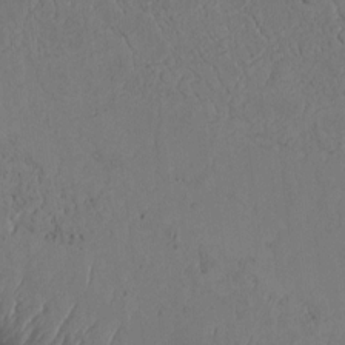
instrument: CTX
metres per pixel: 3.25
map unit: Htu
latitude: 2.7435
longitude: 148.1795
